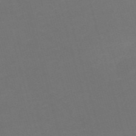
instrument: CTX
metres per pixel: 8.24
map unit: Nve
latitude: -59.3887
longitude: 58.3873
